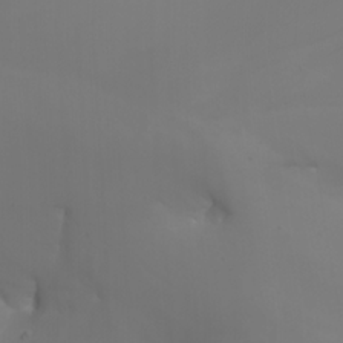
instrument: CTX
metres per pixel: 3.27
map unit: Nhu
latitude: -7.6910
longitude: -81.6316
